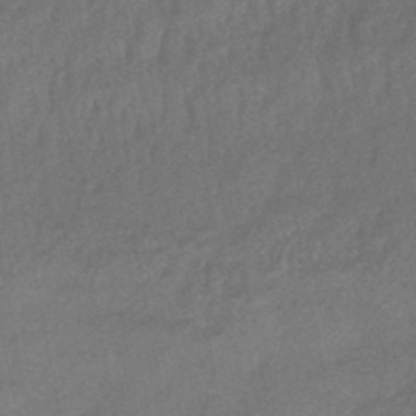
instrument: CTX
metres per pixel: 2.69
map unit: HNhu
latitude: -44.4818
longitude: 91.0109
